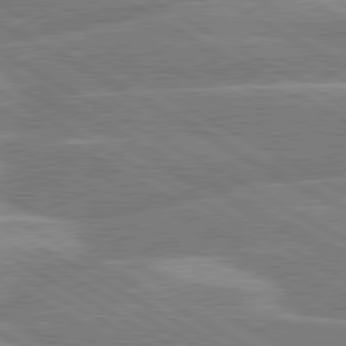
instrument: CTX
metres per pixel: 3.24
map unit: lApd
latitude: 80.3278
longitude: -131.8962
